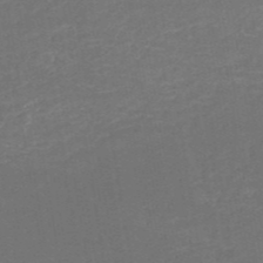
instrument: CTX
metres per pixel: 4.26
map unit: HNb
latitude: -51.0675
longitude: -48.5924
